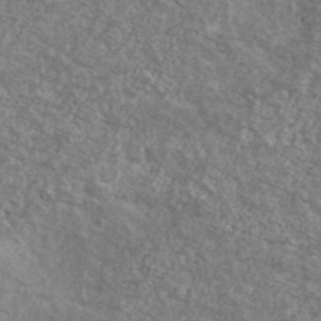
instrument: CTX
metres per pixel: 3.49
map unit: Ave
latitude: 39.9906
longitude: -110.1767
